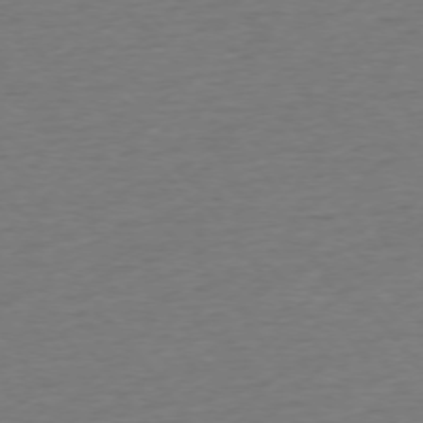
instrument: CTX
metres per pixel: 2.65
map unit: Ap
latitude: -75.2565
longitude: -89.3293
